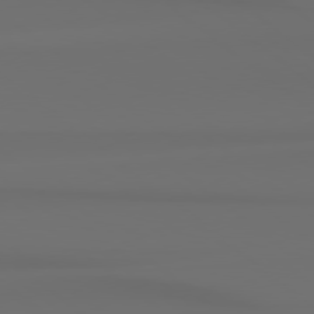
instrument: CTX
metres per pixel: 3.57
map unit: Hpe
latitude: 78.5546
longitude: -134.0444
